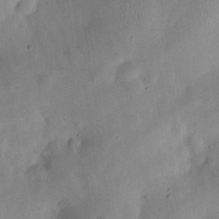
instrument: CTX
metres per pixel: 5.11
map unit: eHh
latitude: 25.5371
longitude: -68.8758
